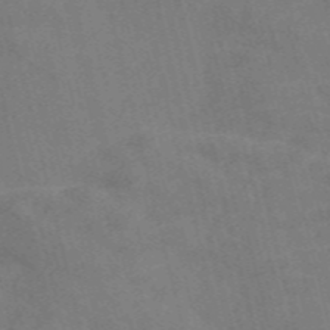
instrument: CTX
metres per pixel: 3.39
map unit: Nve
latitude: -57.7666
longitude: 51.3132
